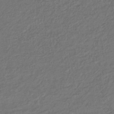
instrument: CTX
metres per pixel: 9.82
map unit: lHb
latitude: -37.7288
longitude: 70.5952
